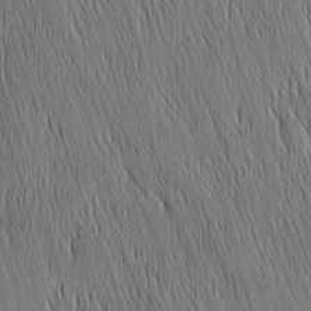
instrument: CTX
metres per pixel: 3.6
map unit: Nhu
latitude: -6.1605
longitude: -150.4223
